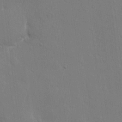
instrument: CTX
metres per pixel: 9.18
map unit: eHh
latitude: 13.3104
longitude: -70.3278
